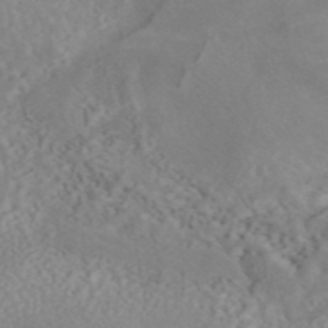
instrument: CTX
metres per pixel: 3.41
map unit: eAb
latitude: 44.7435
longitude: 126.1416
